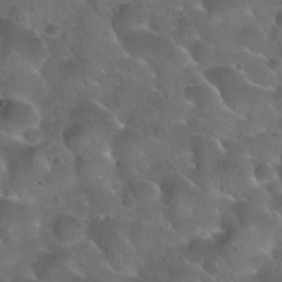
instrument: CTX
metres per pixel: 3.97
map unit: Hto
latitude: 22.4790
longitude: -53.6505
